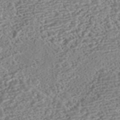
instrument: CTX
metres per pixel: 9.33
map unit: HNhu
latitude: -43.1053
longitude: 100.2928
